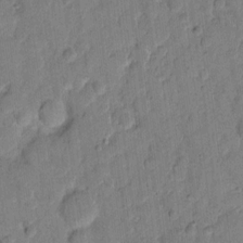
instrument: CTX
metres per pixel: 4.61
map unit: eHh
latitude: 11.4993
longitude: -65.7450
